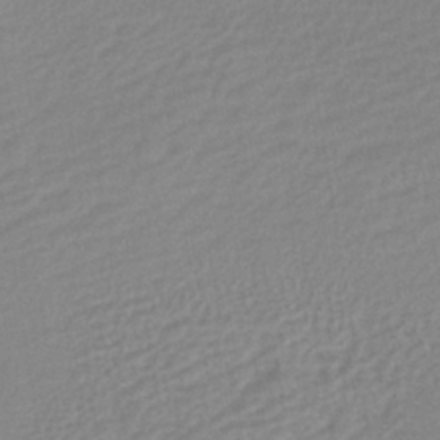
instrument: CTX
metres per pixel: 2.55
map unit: lHb
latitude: -40.4062
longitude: 74.2551
